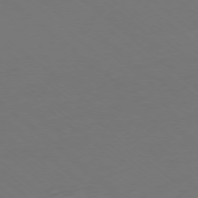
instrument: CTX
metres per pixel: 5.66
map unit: Ap
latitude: -76.3684
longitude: -78.6302
